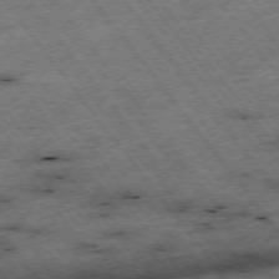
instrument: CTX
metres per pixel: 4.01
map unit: Hpe
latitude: -75.3132
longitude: -22.1011
